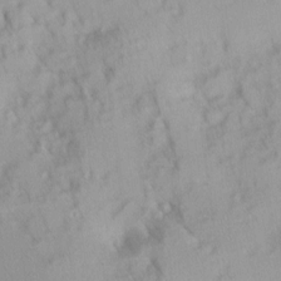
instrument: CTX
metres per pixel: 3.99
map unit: Ave
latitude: 9.8017
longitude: -103.0836
